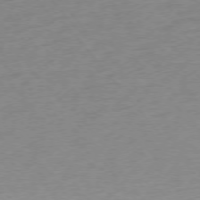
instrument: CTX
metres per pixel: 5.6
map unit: Ap
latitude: -76.1039
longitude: -65.0080
